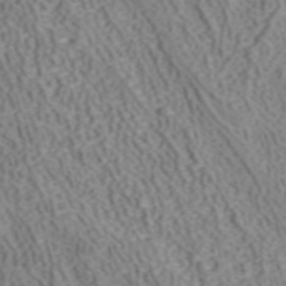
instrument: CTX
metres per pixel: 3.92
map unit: ANa
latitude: 41.3292
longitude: 33.5022
